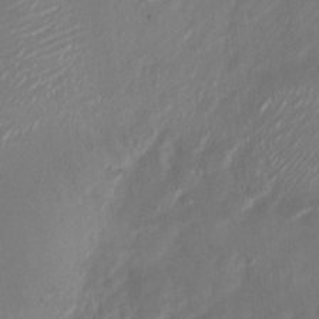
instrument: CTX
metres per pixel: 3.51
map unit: Nhu
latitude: -28.0283
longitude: -74.6679
